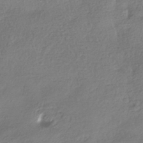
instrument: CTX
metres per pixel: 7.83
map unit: HNhu
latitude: -41.4832
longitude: 98.2361
